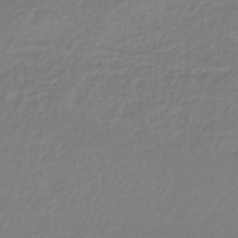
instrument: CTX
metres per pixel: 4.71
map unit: lHb
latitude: -41.0675
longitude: 67.4076
